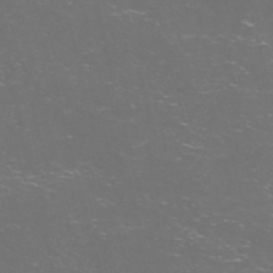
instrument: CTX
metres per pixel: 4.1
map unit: Nve
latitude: -57.6155
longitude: 52.4062
